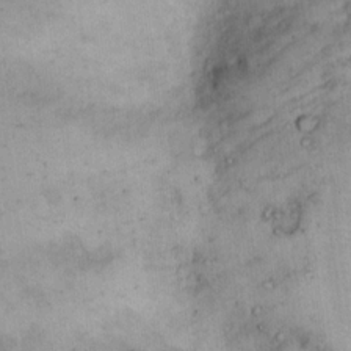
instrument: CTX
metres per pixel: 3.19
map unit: eHh
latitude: 13.8395
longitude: -62.9325
